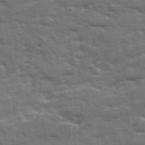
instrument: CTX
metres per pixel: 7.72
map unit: Ave
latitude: 19.7260
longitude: -130.0444
